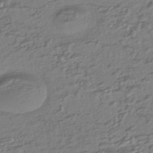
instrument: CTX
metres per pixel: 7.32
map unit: HNhu
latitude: -44.5952
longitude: 95.8611
